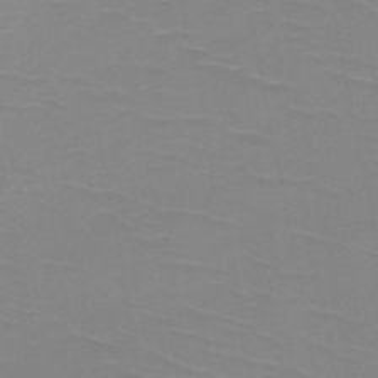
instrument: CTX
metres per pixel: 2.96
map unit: HNb
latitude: -48.8408
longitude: -49.0836
